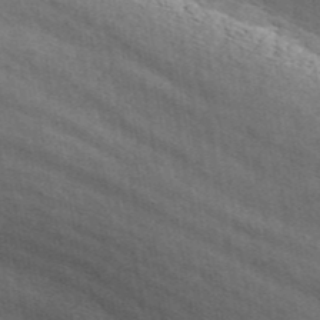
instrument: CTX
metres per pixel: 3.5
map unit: ANa
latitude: 45.2726
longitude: 46.8786
